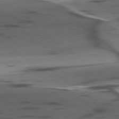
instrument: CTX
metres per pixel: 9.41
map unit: lApd
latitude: 78.9703
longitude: -50.3467
